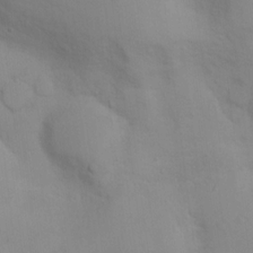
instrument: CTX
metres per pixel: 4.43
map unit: Nhu
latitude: 13.4238
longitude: -27.9906
